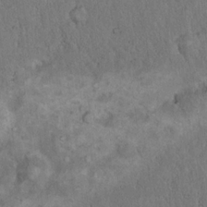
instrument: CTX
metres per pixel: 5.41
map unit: eHh
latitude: 18.3656
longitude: -62.0633
